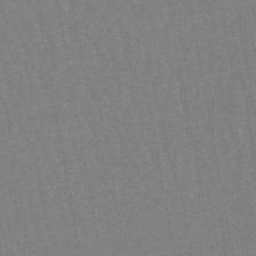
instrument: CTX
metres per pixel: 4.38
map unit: lHb
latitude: -46.3495
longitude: 78.5195
